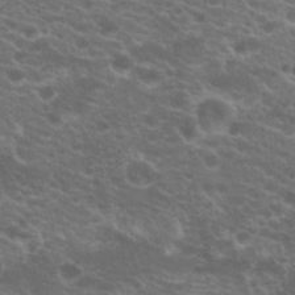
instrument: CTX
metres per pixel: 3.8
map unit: Hto
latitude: 21.1026
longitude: -37.7828
